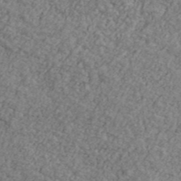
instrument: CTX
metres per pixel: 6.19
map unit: Ave
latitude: 41.5938
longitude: -110.8758
